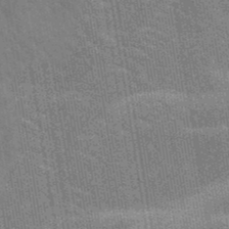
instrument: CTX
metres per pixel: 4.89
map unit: lHb
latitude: -48.0850
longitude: 74.3118
